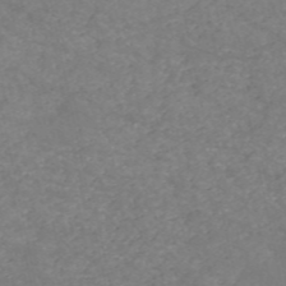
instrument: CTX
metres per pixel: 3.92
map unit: HNb
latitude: -54.3117
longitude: -38.0822
